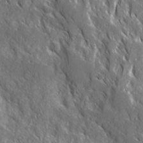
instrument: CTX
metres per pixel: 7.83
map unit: Ave
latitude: 15.2159
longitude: -132.6868
